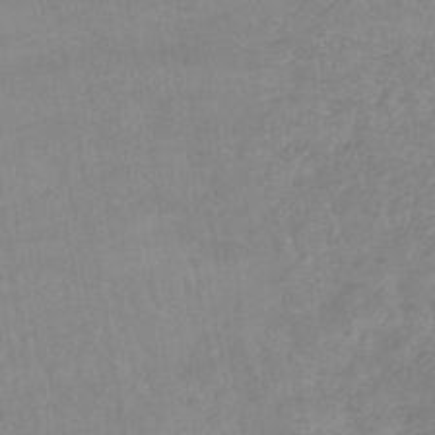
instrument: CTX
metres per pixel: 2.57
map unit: lHb
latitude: -40.0661
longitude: 66.6140
